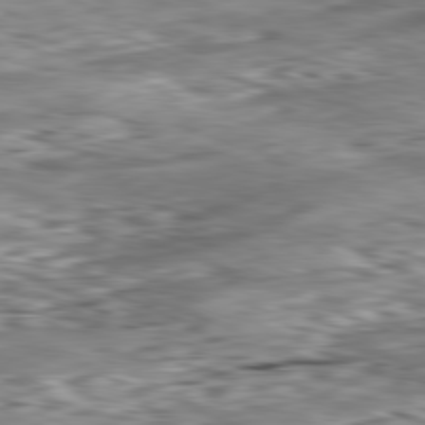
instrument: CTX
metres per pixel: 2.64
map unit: Ap
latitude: -81.7478
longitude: -80.2145
